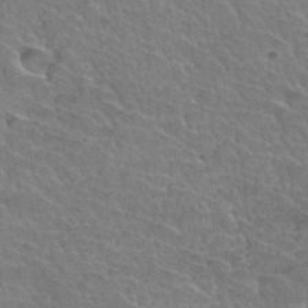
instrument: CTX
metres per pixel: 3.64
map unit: Hto
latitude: 35.5182
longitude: -44.6679
